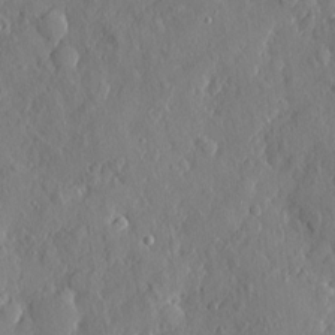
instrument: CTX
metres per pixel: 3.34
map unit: eHh
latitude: 4.3278
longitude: -75.0081
